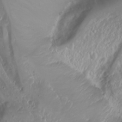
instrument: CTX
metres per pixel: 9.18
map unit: Nhu
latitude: -4.4629
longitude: -87.5182
